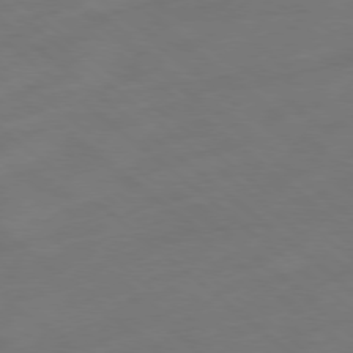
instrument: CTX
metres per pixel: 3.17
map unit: Ap
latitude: -78.7463
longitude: -67.8583
